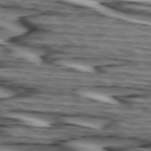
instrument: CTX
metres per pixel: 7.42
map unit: lApd
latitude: 74.4601
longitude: -72.1956
